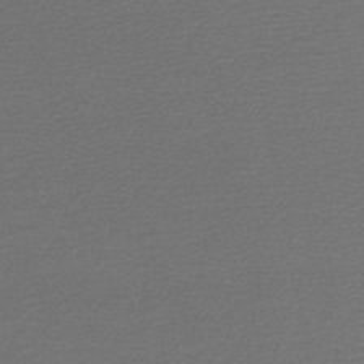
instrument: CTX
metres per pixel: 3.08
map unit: lHb
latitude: -44.9164
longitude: 75.0676
